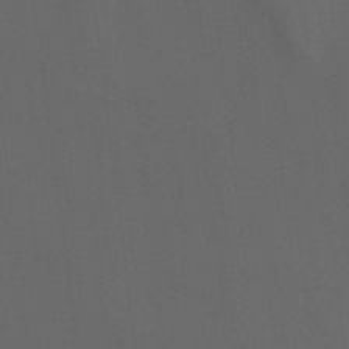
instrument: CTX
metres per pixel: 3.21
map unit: Ave
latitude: 1.7638
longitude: -112.8191
